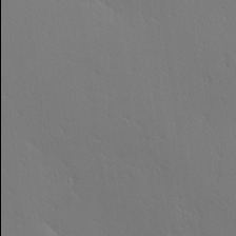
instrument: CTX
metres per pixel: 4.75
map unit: Hve
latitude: 19.3103
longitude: 150.0094
